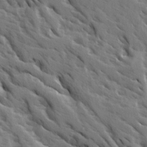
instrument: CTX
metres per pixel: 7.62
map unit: Ave
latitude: 15.8584
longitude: -130.6869
